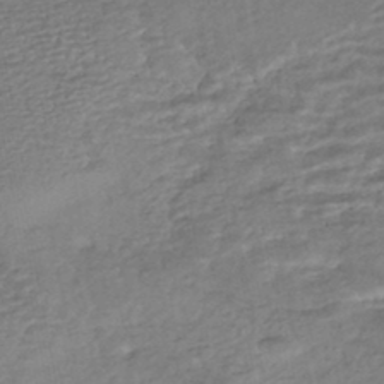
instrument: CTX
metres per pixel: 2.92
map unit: HNhu
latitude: -45.8611
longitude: 102.6141
